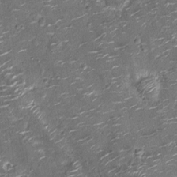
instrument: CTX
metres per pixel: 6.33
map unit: Nhu
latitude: -13.0864
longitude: -22.8569
